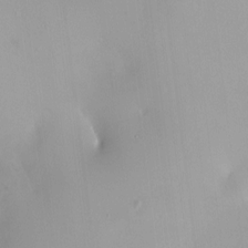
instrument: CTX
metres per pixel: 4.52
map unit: HNhu
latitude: 3.8394
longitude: 5.5399
